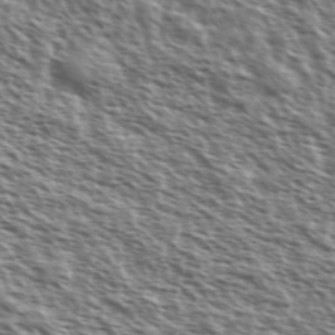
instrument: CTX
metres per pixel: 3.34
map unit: Ave
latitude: 37.4993
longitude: -111.5560
